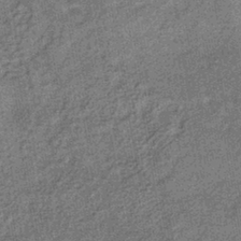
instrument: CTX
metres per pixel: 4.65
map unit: HNhu
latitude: -41.5966
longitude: 91.3132
